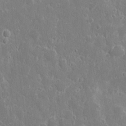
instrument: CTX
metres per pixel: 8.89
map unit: eHh
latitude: 8.3845
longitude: -69.9717
